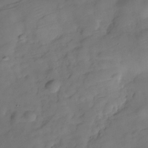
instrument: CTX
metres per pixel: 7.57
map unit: Hve
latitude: -29.6155
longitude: 93.4643
